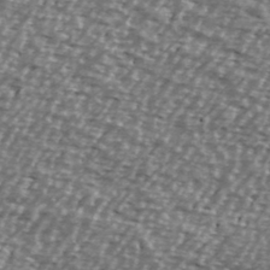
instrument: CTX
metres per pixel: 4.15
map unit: Ave
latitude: 39.7827
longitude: -112.6112
